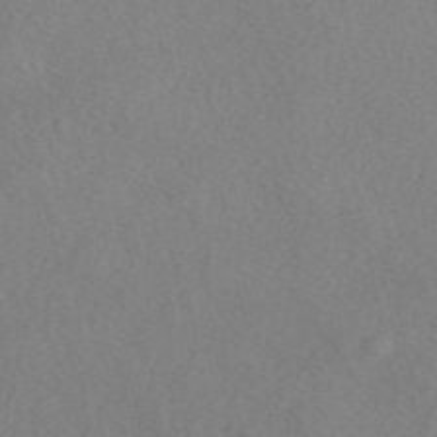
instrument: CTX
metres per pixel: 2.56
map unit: eAb
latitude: 48.6113
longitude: 108.7652
